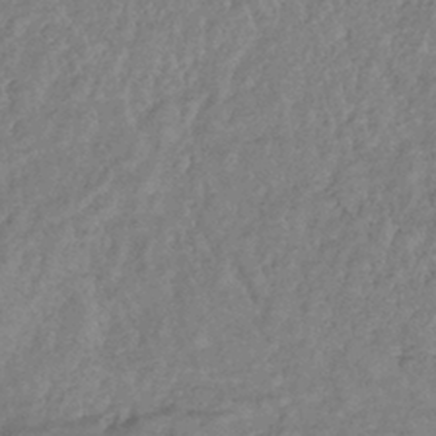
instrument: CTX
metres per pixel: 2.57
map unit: lHb
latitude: -40.2739
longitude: 70.8597
